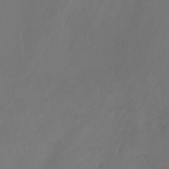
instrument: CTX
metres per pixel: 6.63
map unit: Nhu
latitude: -5.9178
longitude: -69.1214
